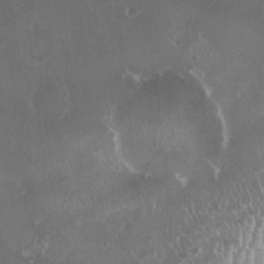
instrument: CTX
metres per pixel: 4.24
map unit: HNhu
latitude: 2.2333
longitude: 5.9745
